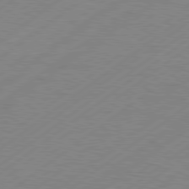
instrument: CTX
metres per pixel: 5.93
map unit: Hpe
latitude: 78.8758
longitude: -120.1011
